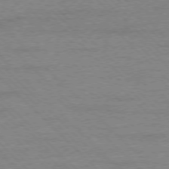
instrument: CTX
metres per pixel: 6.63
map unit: Ap
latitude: -77.6533
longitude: -94.6491
